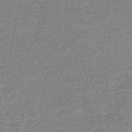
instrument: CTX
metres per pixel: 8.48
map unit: HNb
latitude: -48.2173
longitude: 56.2739
